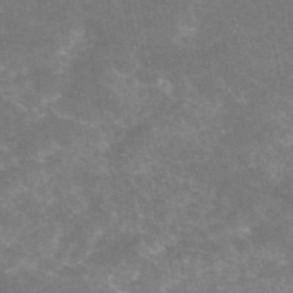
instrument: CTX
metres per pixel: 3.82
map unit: eAb
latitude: 46.2523
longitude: 124.4251
